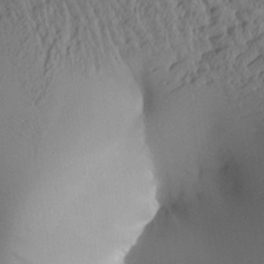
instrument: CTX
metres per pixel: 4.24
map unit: Aa
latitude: 26.1767
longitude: -133.7261
